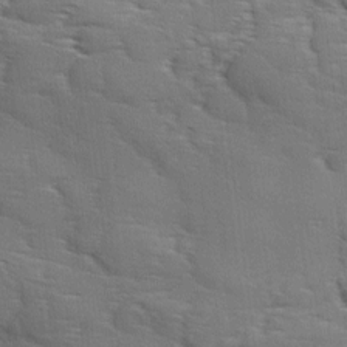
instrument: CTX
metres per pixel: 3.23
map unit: Ave
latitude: 11.6694
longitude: -106.1200
